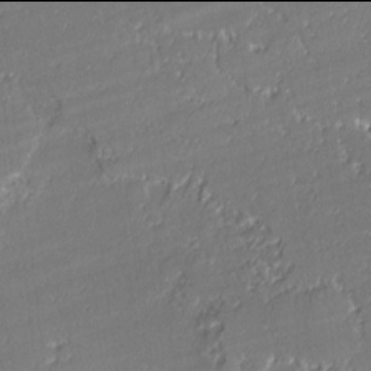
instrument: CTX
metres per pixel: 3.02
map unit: lAvf
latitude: -2.0094
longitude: -108.4979
